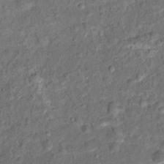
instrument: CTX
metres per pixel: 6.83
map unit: Ht
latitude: 14.8380
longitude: -40.5734
